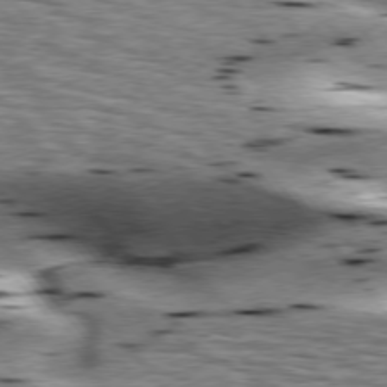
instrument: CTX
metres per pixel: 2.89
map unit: lApd
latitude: 76.5545
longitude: -60.5357
